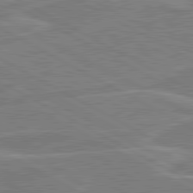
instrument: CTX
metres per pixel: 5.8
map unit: lApd
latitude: 80.9892
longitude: 122.2551
